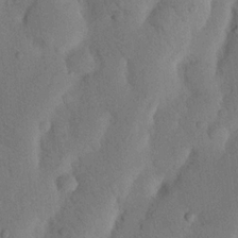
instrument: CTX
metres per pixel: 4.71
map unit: Nhu
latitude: 20.4223
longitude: -74.4601
